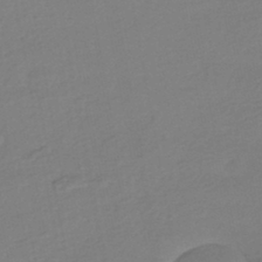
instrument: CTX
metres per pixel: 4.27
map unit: HNhu
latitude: -44.9353
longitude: 94.0283
